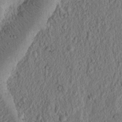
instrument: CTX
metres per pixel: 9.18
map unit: Ht
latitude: 13.8772
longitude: -74.0822
